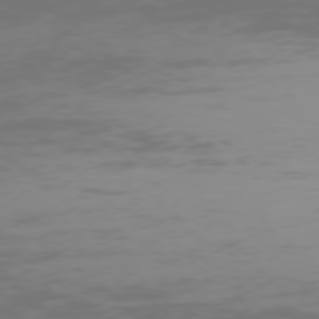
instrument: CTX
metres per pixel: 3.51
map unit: Hpe
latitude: 75.8772
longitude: -127.2915
